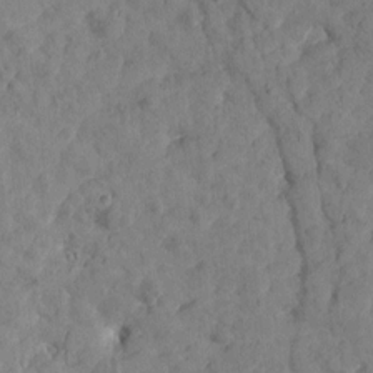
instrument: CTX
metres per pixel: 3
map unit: Htu
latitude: 1.9339
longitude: 179.4454
